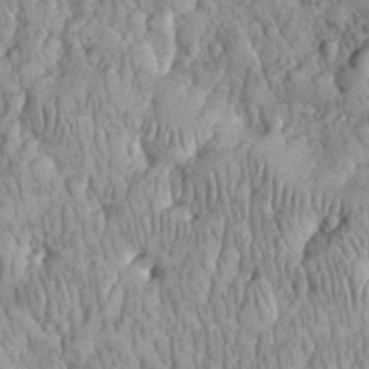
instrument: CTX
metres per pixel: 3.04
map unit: eHh
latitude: 33.0081
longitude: -65.3671
